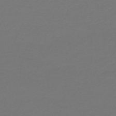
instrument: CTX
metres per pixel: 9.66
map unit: HNhu
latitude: -47.7855
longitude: 96.7652
